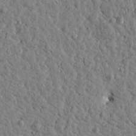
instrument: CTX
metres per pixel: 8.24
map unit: Htu
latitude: -0.4440
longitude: -178.9703
